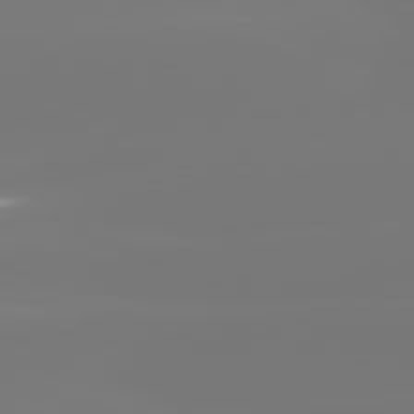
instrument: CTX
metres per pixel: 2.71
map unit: lApd
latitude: 81.6694
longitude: -150.1766
